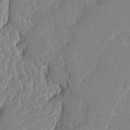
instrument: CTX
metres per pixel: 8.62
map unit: Ave
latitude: 12.6113
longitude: -137.4805
